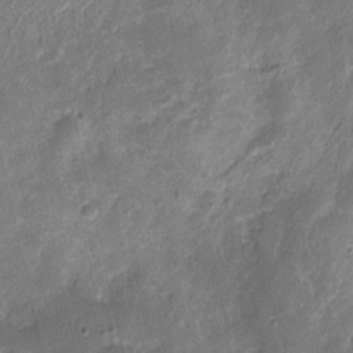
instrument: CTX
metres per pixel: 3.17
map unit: Nhu
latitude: 3.5371
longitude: -16.3467
